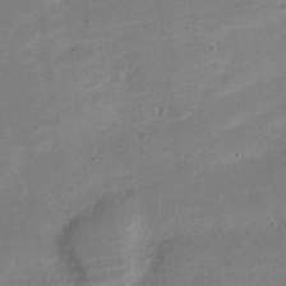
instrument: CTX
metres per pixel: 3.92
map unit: Nve
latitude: -22.0283
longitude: 104.8786
